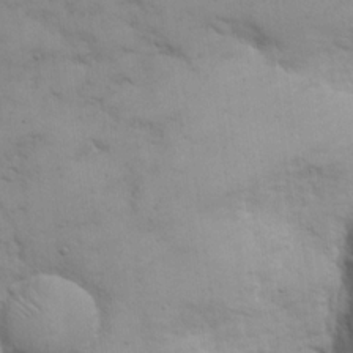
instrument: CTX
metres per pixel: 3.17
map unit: eHh
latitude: 19.5182
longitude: -63.2537
